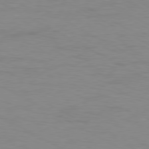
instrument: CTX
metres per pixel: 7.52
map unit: Ap
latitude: -80.6141
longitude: -51.3103
